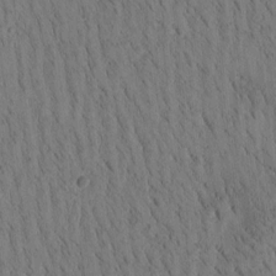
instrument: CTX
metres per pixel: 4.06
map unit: Htu
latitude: -4.0472
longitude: 172.5951
